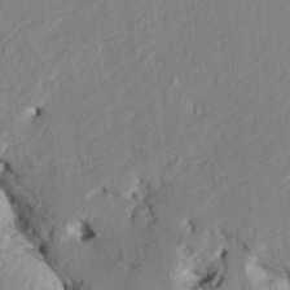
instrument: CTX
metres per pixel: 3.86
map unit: HNhu
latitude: 3.7638
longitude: -4.6679
